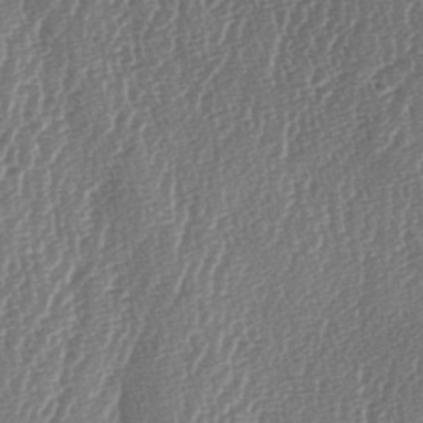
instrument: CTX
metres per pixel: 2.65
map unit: lAa
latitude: -6.7274
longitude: -129.5560
